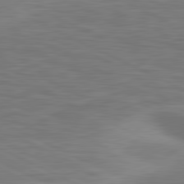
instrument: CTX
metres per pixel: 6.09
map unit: lApd
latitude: 81.1403
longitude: 172.1983
